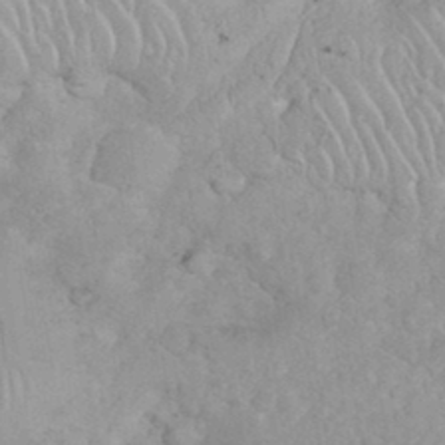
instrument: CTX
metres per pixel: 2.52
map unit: eHh
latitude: 35.5938
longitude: -63.9717
